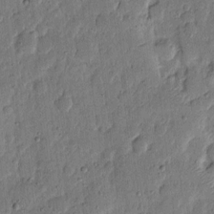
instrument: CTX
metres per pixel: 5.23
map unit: eHh
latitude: 5.9717
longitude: -71.2159
